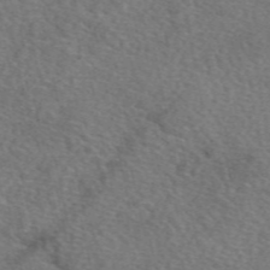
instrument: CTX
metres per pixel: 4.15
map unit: eAb
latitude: 49.7261
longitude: 113.2943
